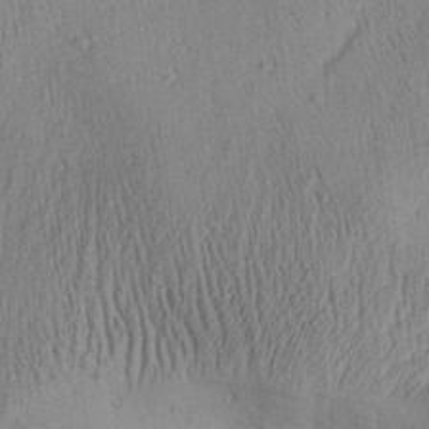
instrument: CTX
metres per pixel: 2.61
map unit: Aa
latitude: 28.0633
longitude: -137.8017
